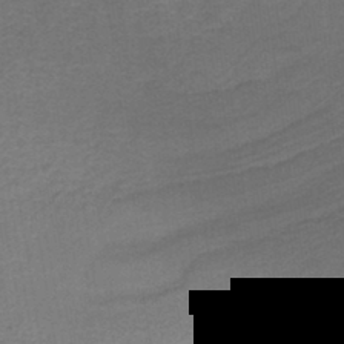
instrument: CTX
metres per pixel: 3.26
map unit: lHb
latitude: -37.9556
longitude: 59.1998
